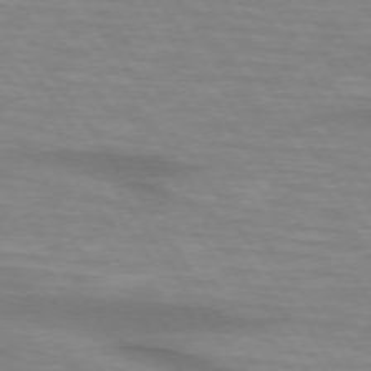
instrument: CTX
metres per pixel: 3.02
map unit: lApd
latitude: 74.3656
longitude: -59.0270
